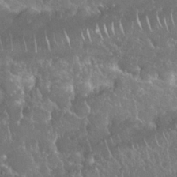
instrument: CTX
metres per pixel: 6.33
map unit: Nhu
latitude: 24.4790
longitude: -60.8758
